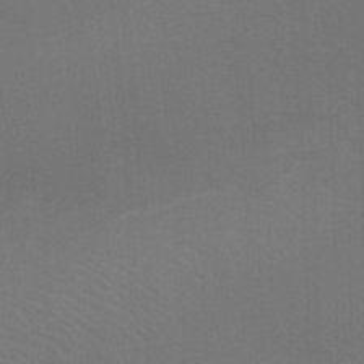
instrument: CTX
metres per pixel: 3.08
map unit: Ht
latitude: -6.1228
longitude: -26.6113
